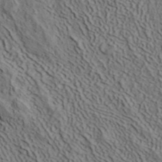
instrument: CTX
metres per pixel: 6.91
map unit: ANa
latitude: 40.7813
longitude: 33.6722
